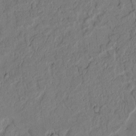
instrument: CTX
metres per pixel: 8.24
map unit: lAvf
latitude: 4.6490
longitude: 165.8234
